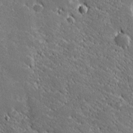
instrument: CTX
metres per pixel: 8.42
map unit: lHvf
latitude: 27.4804
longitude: 141.4643
